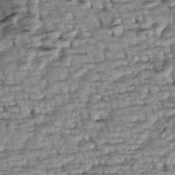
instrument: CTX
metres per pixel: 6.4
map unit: Htu
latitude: -5.7855
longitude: 154.5007
